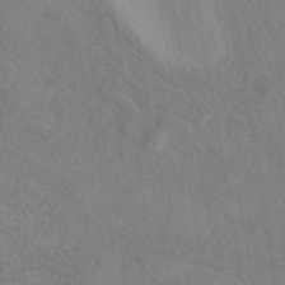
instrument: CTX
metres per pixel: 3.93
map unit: eAb
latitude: 42.4601
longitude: 110.8597
